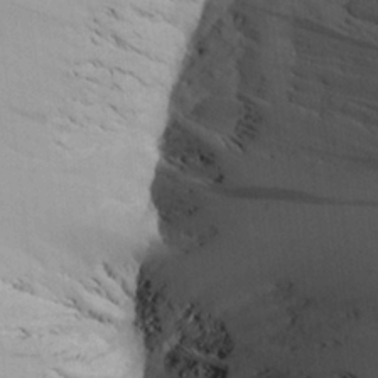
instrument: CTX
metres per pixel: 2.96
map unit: Aa
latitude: 25.7638
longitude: -132.3467
